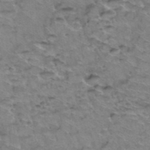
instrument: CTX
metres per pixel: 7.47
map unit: Hto
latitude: 38.7624
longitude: -44.2900
